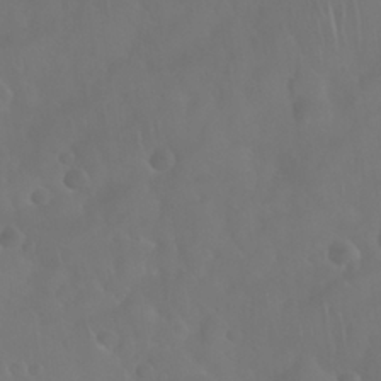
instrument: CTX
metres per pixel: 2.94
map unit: Nhu
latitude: 28.1767
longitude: -65.3671
